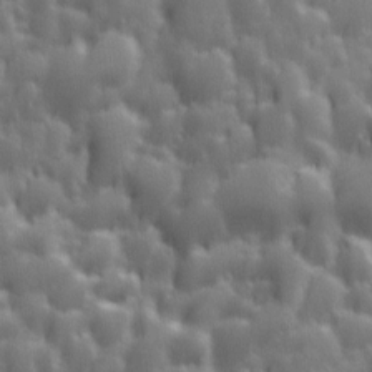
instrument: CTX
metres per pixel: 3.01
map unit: Ave
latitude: 13.0081
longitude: -104.1389
